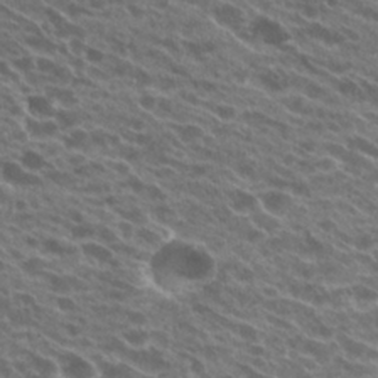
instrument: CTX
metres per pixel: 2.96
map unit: Hto
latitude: 24.4412
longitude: -40.4412
